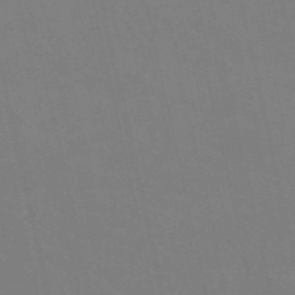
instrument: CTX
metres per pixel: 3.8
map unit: HNb
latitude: -54.2173
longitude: -35.4237
